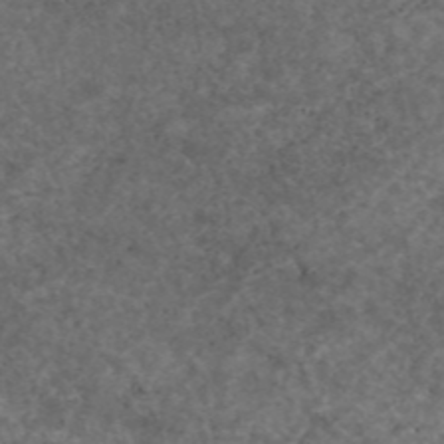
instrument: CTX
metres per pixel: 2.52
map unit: eAb
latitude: 45.6316
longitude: 115.2187
